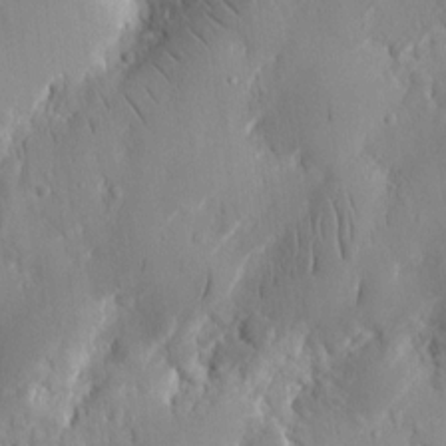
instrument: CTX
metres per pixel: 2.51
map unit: eHh
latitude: 13.2726
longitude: -71.6694
